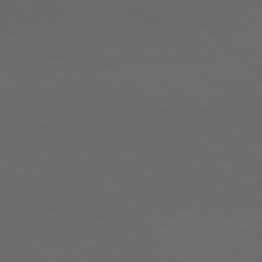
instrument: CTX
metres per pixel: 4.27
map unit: Hpe
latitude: 77.1970
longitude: -125.4237
